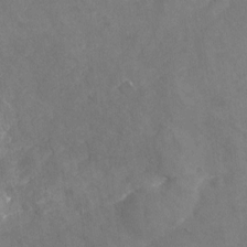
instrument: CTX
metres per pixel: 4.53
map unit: Nhu
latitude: -24.3684
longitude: -57.4048
